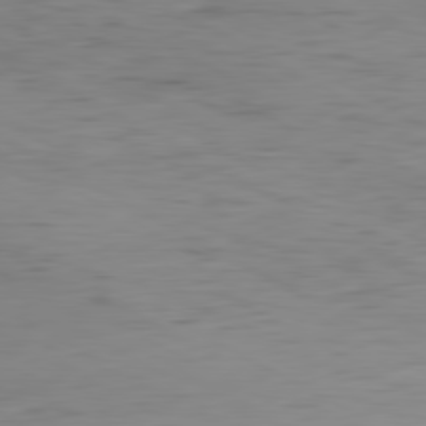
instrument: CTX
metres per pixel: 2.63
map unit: Hpe
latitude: -80.8786
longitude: 18.1417
